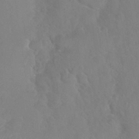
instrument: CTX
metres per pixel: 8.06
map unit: Nhu
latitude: 28.6679
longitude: -52.4034
